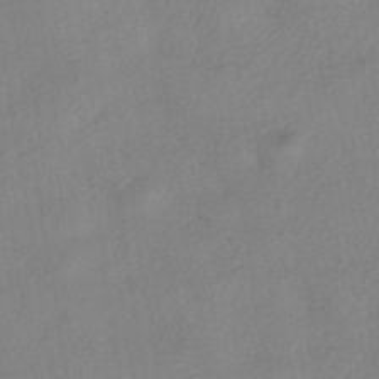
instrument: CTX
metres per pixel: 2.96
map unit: eHh
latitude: -41.5399
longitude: 119.1809
